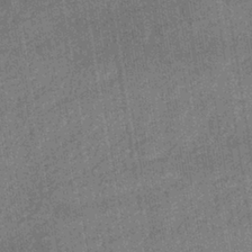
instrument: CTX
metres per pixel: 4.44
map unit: eHb
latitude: -38.0094
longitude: 80.9920
